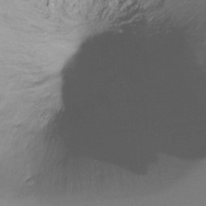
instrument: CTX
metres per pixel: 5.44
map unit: Ht
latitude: -16.2740
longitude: -44.2522
